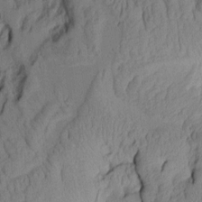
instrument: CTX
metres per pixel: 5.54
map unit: Aa
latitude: 7.4804
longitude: -128.2144
